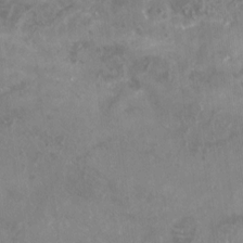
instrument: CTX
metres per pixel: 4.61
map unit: Nhu
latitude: -25.1431
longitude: -56.9135
